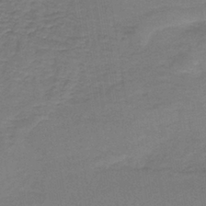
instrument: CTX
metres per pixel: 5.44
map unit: lHb
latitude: -38.5763
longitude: 58.2928
